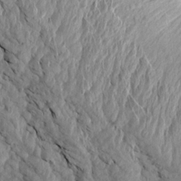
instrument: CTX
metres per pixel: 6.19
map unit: Aa
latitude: 15.9906
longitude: -144.0444
